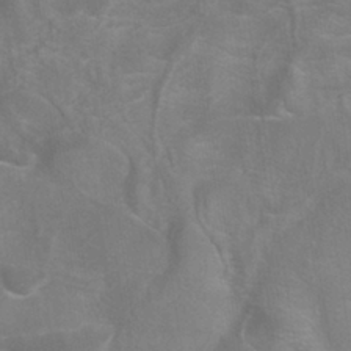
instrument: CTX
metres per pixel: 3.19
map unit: ANa
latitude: -37.5210
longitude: 95.5021
